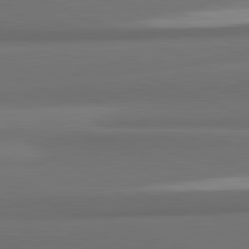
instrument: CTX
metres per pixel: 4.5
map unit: lApd
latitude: 81.9150
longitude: 171.4077
